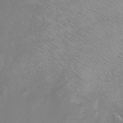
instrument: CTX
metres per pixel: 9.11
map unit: Nhu
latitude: -12.2740
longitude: -68.4979
